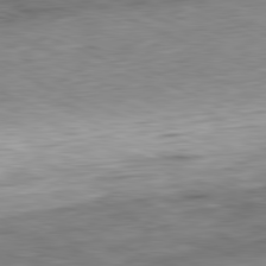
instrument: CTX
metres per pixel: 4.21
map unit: Ap
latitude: -81.9367
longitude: -71.3481
